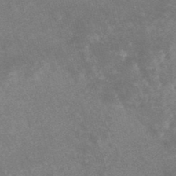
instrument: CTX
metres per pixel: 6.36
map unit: lHb
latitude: -48.2362
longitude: 72.4251
